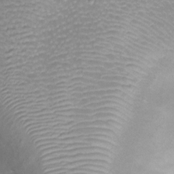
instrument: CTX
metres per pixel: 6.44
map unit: Ht
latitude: -8.5007
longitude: -20.5357
